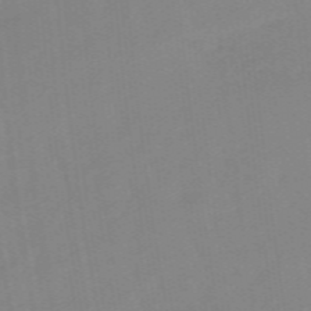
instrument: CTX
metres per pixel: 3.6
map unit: lHb
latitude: -48.4062
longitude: 83.4076
